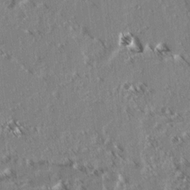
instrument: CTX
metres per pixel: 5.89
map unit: lAvf
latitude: 3.5749
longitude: -105.2537
